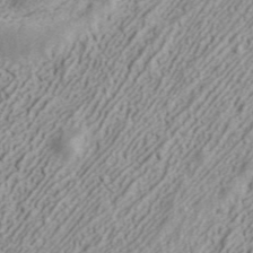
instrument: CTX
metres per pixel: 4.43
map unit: ANa
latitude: 41.5749
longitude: 30.5385
